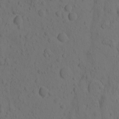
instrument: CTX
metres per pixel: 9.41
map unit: eHh
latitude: -0.8975
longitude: 16.2173
